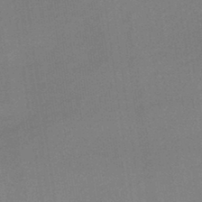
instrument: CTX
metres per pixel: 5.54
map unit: lHb
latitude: -37.9556
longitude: 60.9542
